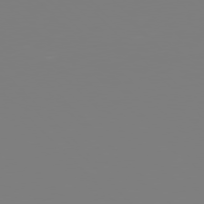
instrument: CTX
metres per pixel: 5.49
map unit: Hpe
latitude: 77.0836
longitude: -161.8016
